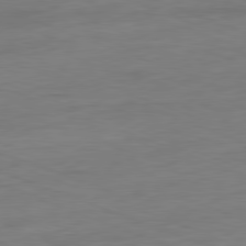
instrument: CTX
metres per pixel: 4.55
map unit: Ap
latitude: -81.1998
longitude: -90.3089
